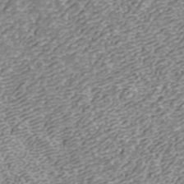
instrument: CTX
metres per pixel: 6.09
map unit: ANa
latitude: 43.4238
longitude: 29.3699
